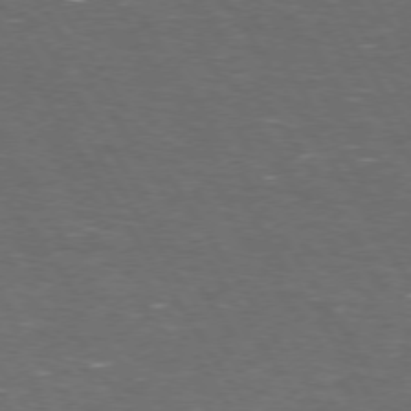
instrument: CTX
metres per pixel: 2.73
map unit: Hpe
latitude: 73.1026
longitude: -124.6868
